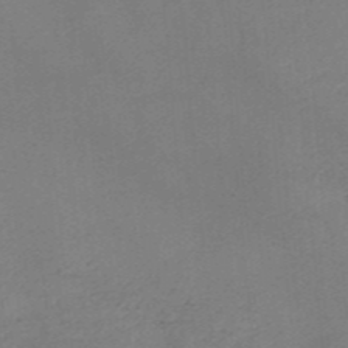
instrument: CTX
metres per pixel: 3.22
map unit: HNb
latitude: -45.4643
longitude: -46.0444
